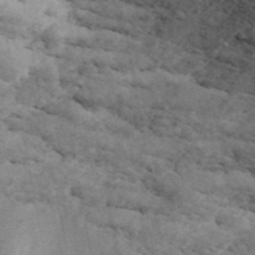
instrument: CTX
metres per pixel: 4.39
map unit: ANa
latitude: 44.9325
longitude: 39.3509
